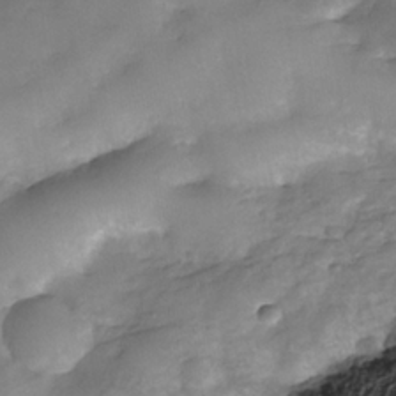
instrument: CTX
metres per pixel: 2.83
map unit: Nhe
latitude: -34.4062
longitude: -143.7072
